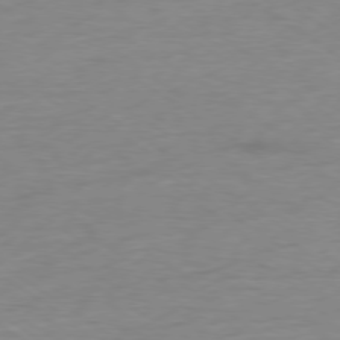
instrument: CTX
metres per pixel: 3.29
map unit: Ap
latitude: -78.6329
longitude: -59.2726
